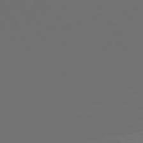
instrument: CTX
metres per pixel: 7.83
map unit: Hpe
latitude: -73.8611
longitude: 6.1605
